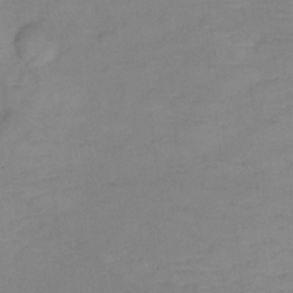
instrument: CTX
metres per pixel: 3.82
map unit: Ht
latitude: -8.1039
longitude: -34.5923
